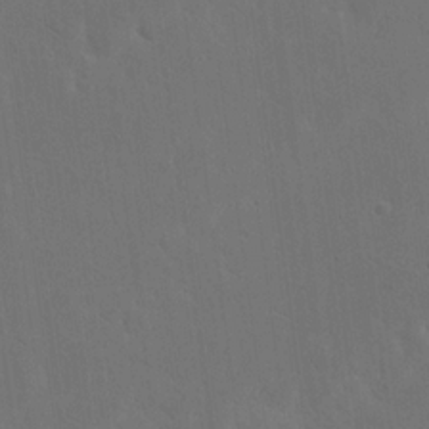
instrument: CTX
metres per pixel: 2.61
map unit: eHh
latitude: 18.9513
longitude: -67.3670
